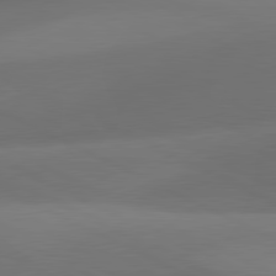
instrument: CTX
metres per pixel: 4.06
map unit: lApd
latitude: 81.1970
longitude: 128.6896
